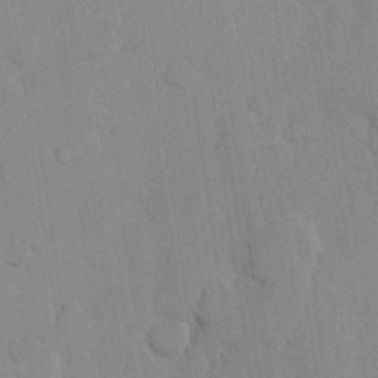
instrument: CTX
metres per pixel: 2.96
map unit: Hve
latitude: 26.3845
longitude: 150.7085
